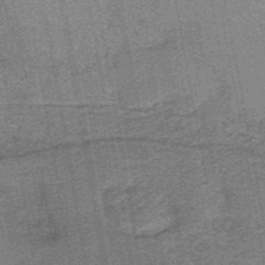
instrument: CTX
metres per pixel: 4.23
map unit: lHb
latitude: -37.9745
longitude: 57.5777
